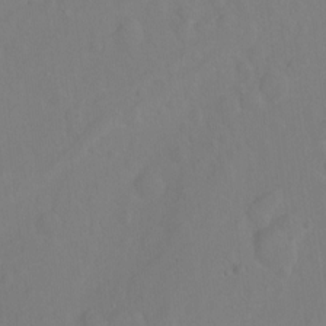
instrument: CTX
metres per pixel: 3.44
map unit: Hto
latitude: -7.4643
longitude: -44.4223
